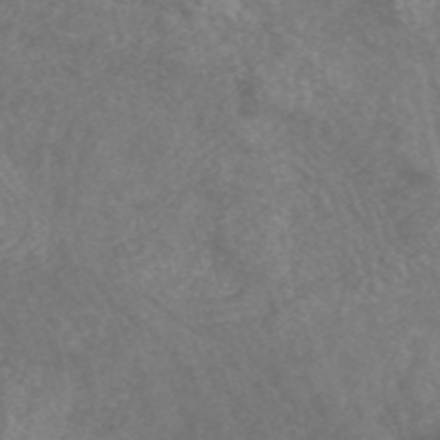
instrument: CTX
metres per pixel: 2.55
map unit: HNhu
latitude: -47.6344
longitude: 28.1795
